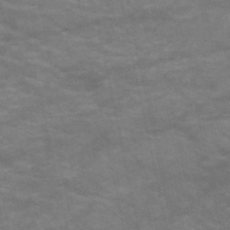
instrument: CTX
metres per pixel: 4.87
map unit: HNb
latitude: -53.4454
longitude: -43.9717
